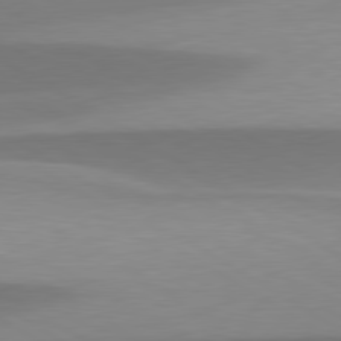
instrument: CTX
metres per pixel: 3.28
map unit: lApd
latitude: 79.8017
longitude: -95.9906
